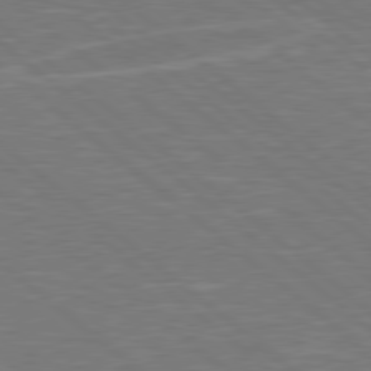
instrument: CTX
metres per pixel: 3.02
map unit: Hpe
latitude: 78.5546
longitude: -153.0459
